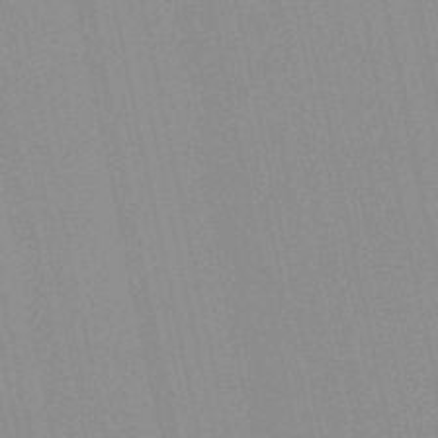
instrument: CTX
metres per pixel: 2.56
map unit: lHb
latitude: -49.5966
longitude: 69.1431
